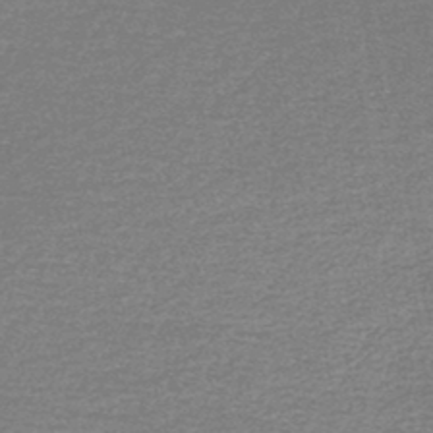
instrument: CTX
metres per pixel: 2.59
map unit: lHb
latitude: -45.5966
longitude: 57.3698
